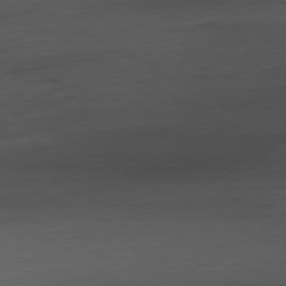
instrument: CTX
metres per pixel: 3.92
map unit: Ap
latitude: -79.7288
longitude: -57.4993
